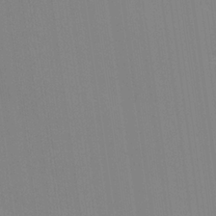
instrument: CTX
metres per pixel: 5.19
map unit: Hve
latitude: 24.7435
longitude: -92.5545
